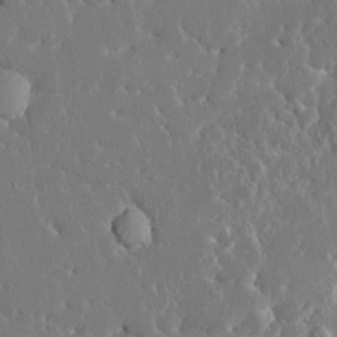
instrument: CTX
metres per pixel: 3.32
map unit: HNhu
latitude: 6.6868
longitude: -4.6868
